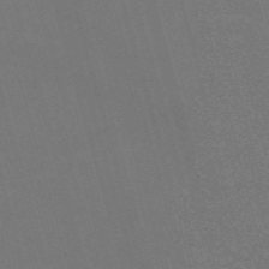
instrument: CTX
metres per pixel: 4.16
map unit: Nve
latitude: -59.0675
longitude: 62.3873
